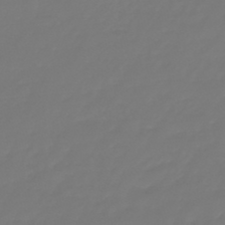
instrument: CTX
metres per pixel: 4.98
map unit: eHb
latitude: -46.6896
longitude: 81.2187
